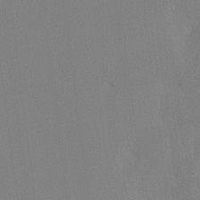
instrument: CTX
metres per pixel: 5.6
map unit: Ht
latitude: -13.0675
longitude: -50.3089
